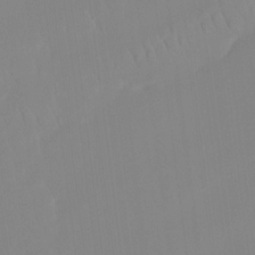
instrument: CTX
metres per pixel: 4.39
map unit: Ht
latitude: -14.5385
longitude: -51.6882
